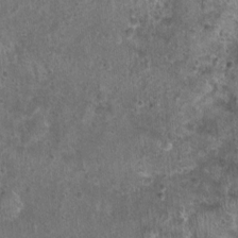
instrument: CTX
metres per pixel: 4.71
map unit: Nhu
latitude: 1.0080
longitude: -16.1955
